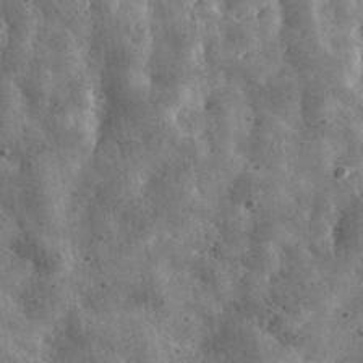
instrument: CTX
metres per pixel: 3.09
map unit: eHh
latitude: 33.7828
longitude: -78.7624
